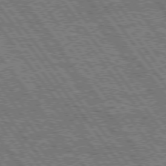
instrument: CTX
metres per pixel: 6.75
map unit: Hpe
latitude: 75.1781
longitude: -154.3845
